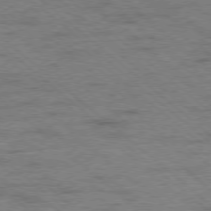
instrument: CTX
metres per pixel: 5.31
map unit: Ap
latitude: -78.5384
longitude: -50.4601
